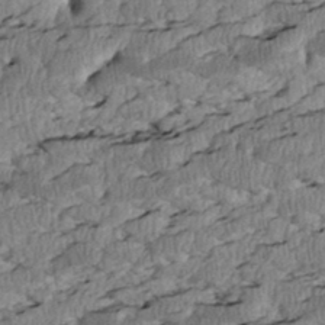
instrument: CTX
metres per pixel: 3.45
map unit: Htu
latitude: 2.8002
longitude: 149.7100
